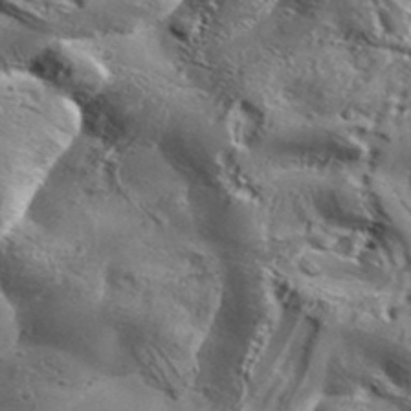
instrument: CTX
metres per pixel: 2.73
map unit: Aa
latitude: 34.4790
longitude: -135.2726
